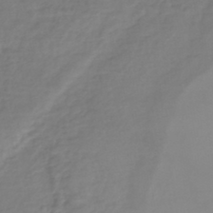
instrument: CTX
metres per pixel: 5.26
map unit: lHb
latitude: -42.5006
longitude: 68.5195
